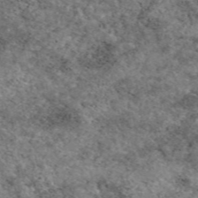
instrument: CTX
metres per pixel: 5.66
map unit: eAb
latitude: 49.0081
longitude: 113.3321
